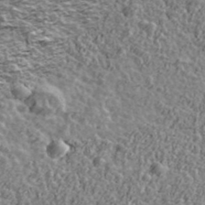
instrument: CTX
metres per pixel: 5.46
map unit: Ave
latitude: 42.3089
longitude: -111.6883
